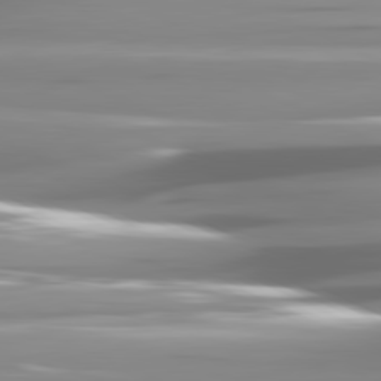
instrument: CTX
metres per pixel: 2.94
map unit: lApd
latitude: 81.6127
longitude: -140.3845
